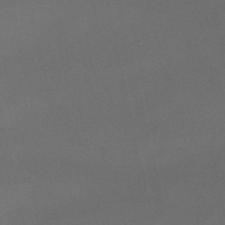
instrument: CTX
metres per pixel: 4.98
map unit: lHb
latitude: -47.9745
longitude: 70.4629
